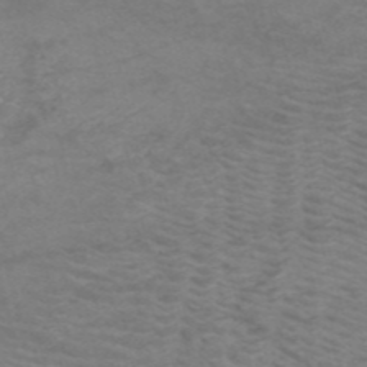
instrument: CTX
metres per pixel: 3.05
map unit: HNb
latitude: -53.8989
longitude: -45.5938
